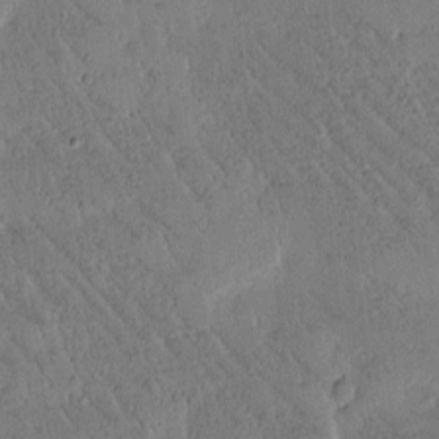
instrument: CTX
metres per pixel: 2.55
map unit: Htu
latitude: -2.1605
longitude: 175.7855
